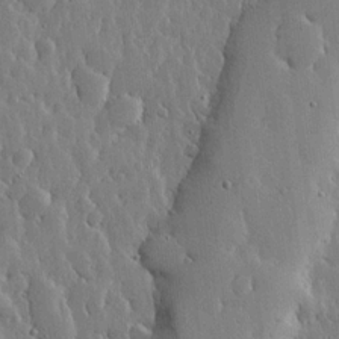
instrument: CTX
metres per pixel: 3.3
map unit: lHvf
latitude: 17.4049
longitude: -115.7827
